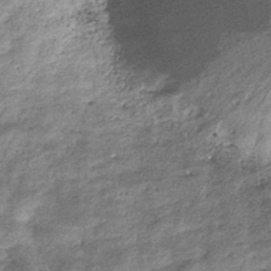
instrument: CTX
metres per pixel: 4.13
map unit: eHb
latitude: -37.6155
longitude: 79.0864
